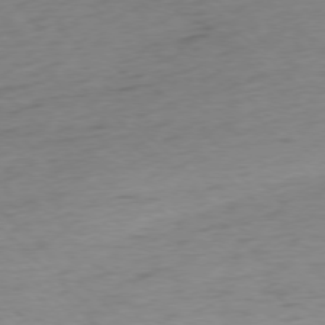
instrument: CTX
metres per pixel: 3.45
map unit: Ap
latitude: -77.1242
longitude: -79.1781
